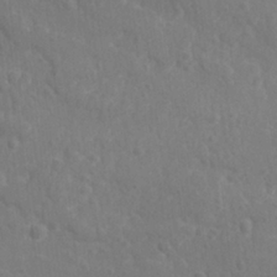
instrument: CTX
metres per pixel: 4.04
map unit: lAvf
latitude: -9.6533
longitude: -120.8569
